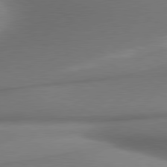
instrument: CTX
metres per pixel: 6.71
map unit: lApd
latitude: 79.9906
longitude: 179.5588
